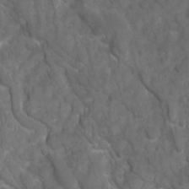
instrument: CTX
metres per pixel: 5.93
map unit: Ave
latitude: 16.4979
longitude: -132.3845
